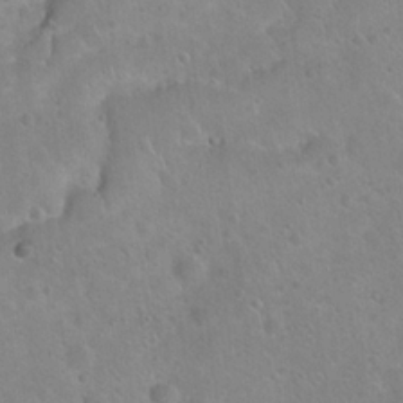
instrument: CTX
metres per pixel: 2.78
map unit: Hto
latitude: 21.8206
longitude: -50.6868
